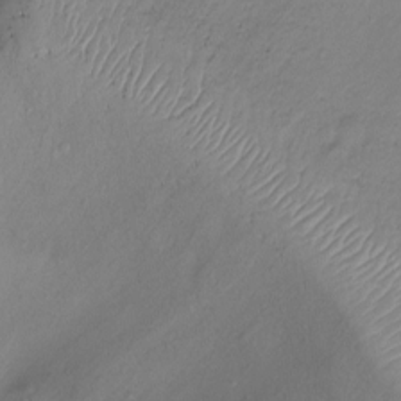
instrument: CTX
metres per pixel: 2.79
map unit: Ht
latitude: -8.6329
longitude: -20.4412
